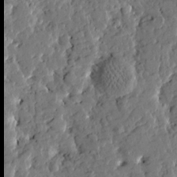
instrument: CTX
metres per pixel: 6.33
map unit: Htu
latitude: -1.3132
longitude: -179.9906
